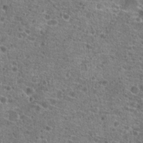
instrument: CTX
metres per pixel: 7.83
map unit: Hto
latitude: 20.3279
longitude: -42.1578
